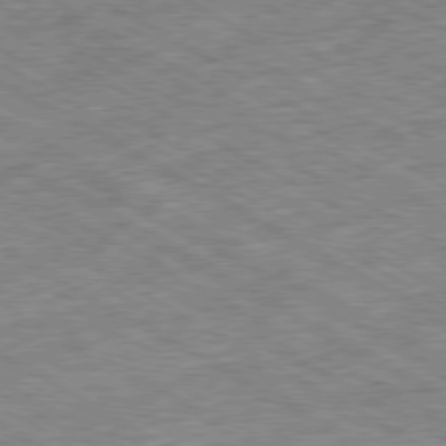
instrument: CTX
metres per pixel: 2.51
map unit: Ap
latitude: -80.2362
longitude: -85.7072
